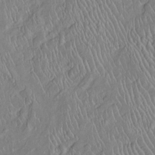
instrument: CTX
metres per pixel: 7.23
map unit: Htu
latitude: -6.3306
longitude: 153.1242
